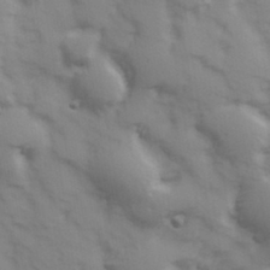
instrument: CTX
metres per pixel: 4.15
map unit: Hve
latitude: 32.7624
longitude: 150.1228
